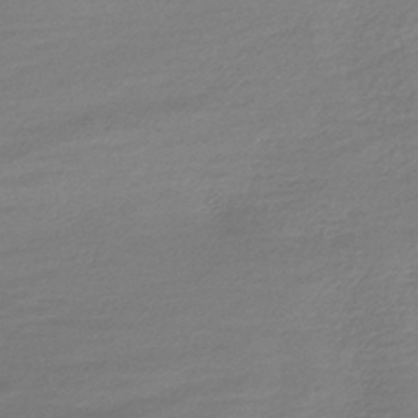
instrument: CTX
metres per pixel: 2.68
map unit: HNhu
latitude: -44.8786
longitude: 97.1809
